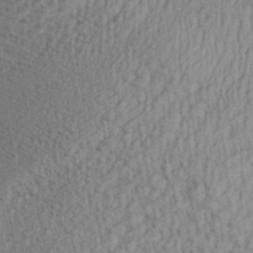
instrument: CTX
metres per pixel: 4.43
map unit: Aa
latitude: 28.0633
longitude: -137.3482
